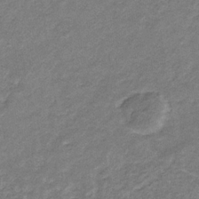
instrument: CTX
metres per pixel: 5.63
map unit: eHb
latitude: -31.5021
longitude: 69.2564
